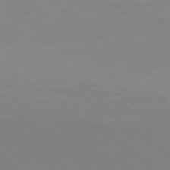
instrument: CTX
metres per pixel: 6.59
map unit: Ap
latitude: -78.1605
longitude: -94.4790
